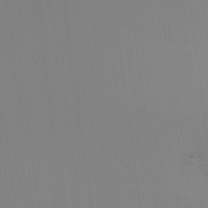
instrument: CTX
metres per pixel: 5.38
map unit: Ht
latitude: -15.7289
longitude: -48.7813
